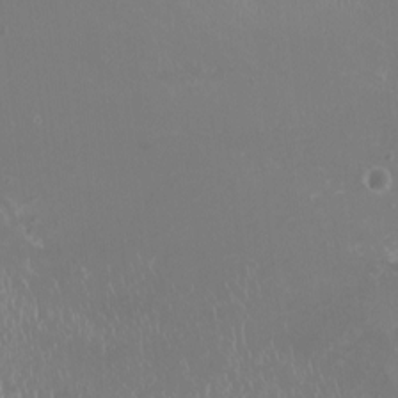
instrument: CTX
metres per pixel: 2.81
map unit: HNhu
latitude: -2.8974
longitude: -6.7057
